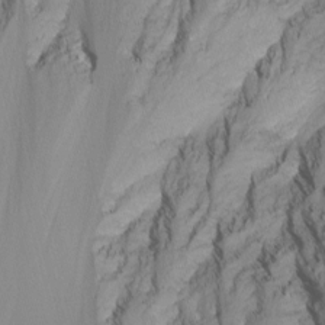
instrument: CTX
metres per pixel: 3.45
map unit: Nhu
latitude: -13.4455
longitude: -65.2159
